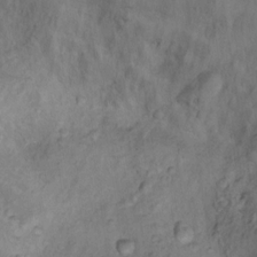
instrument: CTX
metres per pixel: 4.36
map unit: Nhu
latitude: 10.6113
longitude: -26.7246
